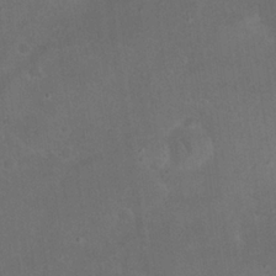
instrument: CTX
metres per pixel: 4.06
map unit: eHh
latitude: 24.7624
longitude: -67.9528
